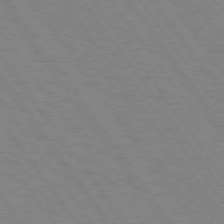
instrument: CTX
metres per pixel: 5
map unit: Hpe
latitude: 74.1956
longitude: -137.5182
